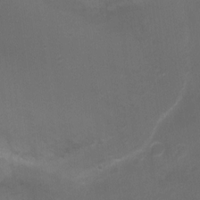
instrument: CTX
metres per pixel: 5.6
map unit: Ht
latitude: -11.5210
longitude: -35.1592
